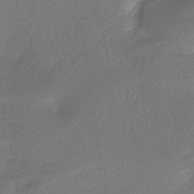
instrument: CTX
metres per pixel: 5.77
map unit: HNhu
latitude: -39.8045
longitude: 94.7652
